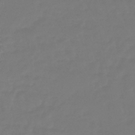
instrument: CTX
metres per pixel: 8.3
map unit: eHb
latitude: -46.5196
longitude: 81.1242
